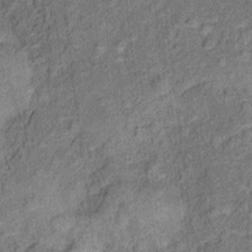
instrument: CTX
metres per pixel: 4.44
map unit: Ht
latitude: 9.9528
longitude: -39.1970
